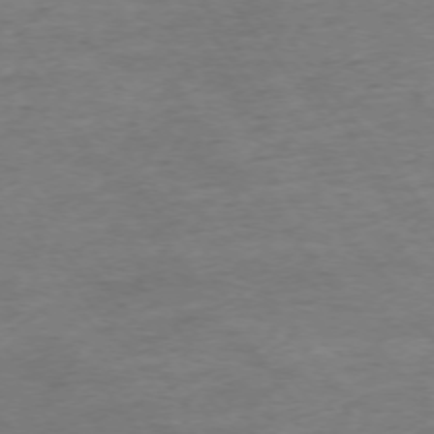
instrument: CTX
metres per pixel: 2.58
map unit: Ap
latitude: -74.9542
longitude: -84.5924
